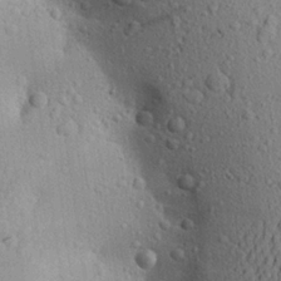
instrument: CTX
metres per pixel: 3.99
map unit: Aa
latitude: 22.8947
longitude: -144.7057
